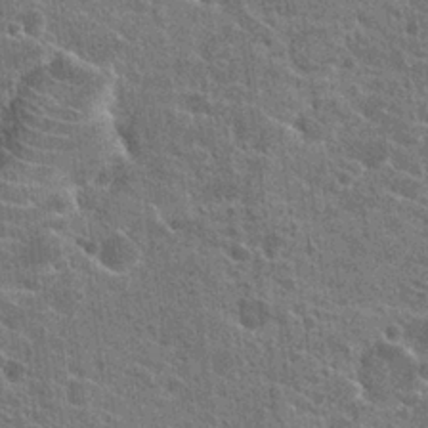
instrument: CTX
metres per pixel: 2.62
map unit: Hto
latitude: 24.5167
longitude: -39.7261
